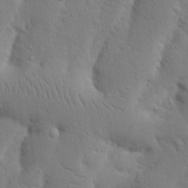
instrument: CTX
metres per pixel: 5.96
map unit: Nhu
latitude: 18.2333
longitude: -75.3104
